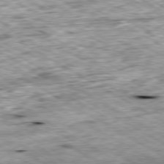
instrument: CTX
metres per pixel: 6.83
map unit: Ap
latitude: -80.3873
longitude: -88.6491
